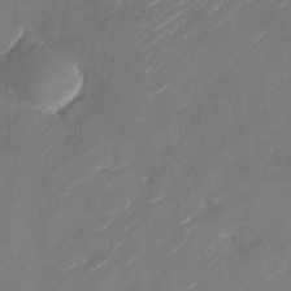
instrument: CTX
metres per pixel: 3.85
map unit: Nhu
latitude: -29.5966
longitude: -73.0459
